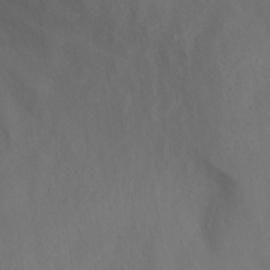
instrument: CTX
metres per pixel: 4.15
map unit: Ht
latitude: 11.0081
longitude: -40.4978
